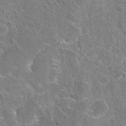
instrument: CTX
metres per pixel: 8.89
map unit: Hto
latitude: 23.4426
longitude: -40.1955
